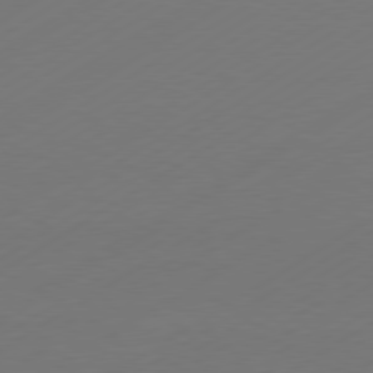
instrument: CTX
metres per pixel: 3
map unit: Hpe
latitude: -80.8975
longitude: 15.0487
